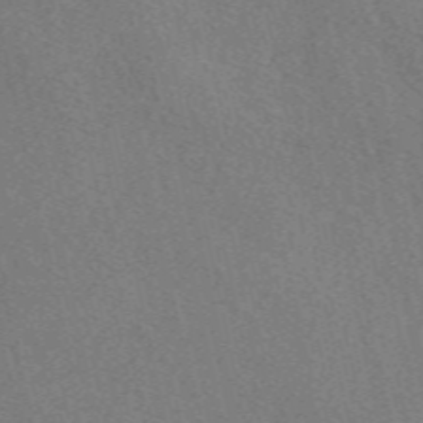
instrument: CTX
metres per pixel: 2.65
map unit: eAb
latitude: 50.7246
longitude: 107.7856
